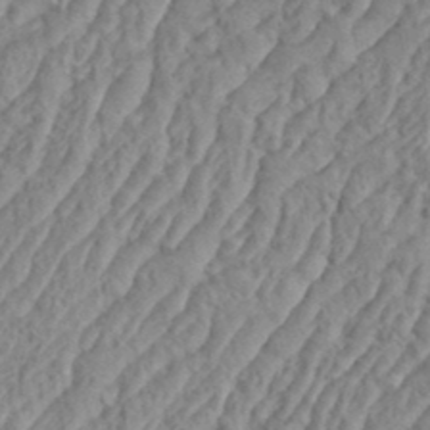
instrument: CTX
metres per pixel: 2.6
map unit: eHh
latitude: 36.4979
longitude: -137.4427
